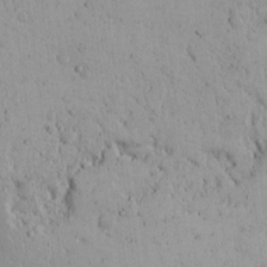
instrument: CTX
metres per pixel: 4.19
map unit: Ave
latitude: 14.4034
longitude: -139.5938
